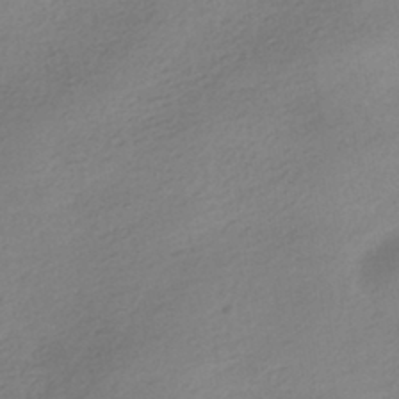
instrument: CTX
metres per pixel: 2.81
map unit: HNhu
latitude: -41.0297
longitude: 95.8422
